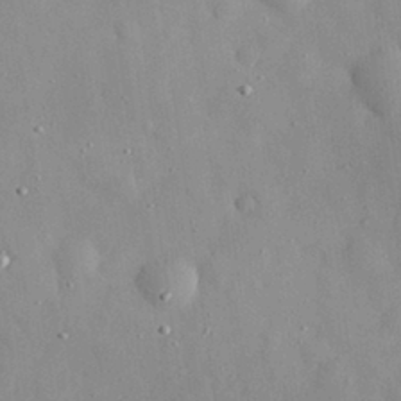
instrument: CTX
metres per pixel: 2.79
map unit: eHh
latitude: 29.2537
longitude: -74.3089
